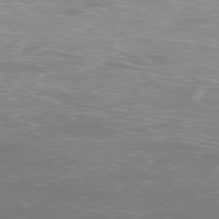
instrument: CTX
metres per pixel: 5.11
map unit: Ap
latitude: -77.1809
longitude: -81.2726
